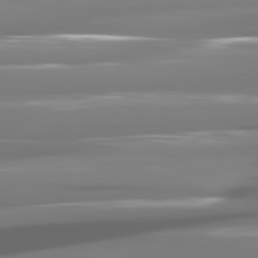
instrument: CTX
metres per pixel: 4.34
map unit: lApd
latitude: 81.2726
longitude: -140.7813
